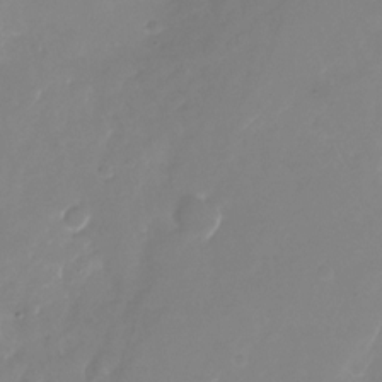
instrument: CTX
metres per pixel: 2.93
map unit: Nhu
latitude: -25.7100
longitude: -72.7625
